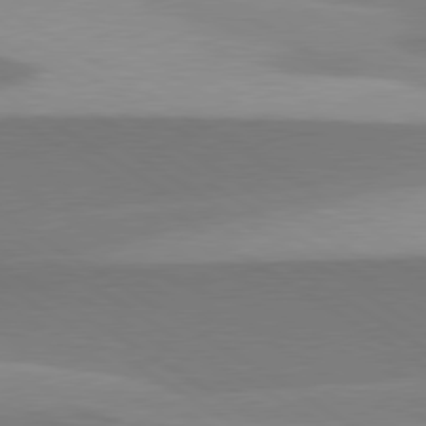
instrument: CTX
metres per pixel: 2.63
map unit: lApd
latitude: 79.8773
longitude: -95.3860
